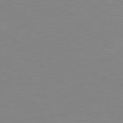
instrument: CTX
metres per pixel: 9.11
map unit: Hpe
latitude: 78.5735
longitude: -125.0647
